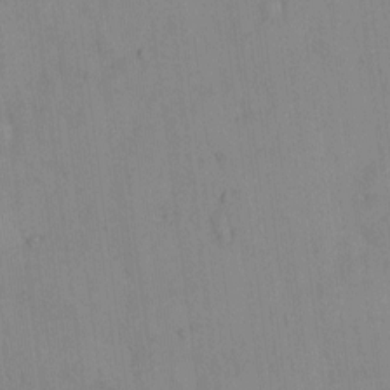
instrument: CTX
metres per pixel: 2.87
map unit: eHh
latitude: -8.8408
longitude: -66.6112
